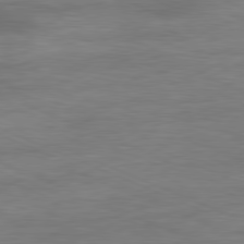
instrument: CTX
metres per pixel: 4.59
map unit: Ap
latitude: -81.4077
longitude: -81.2726
